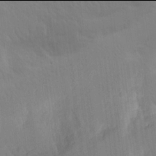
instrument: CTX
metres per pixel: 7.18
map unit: Aa
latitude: 17.9906
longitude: -142.8947
